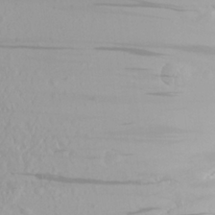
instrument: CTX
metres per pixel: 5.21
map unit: Aa
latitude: 23.3482
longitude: -144.1578
